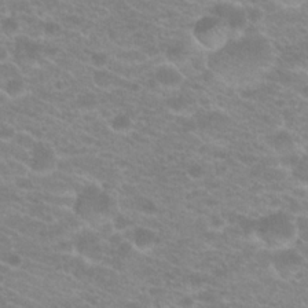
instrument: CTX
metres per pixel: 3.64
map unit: Hto
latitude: 20.4223
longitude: -37.2915
